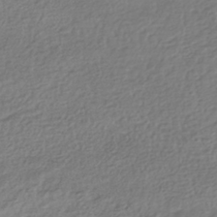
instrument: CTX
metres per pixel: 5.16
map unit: HNhu
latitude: -42.4251
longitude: 98.0094
